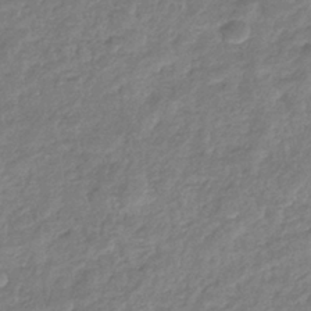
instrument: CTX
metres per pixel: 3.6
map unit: eHb
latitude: -38.1606
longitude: 81.1809
